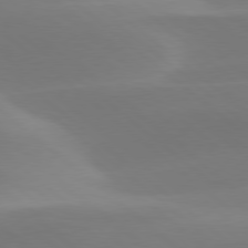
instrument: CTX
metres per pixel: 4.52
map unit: lApd
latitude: 78.5546
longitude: -51.2348
